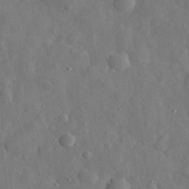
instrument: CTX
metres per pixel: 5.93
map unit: eHh
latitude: 30.5735
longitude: -74.6491
